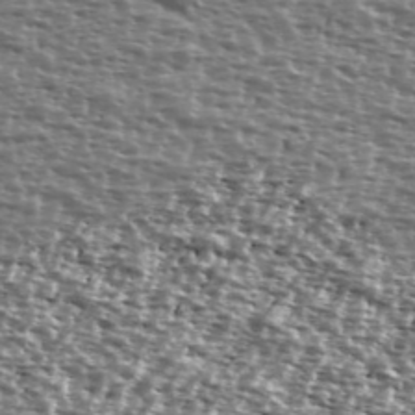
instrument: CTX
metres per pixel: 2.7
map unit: Ave
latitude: 39.0836
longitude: -111.9150
